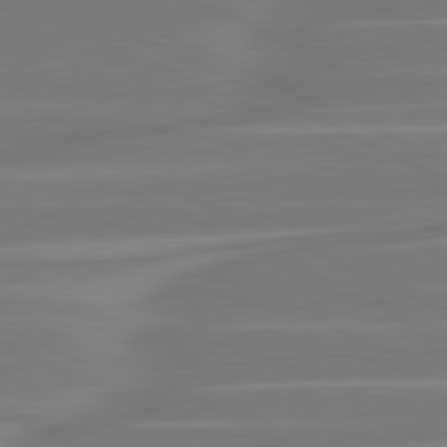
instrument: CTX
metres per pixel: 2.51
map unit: lApd
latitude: 81.1970
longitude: -130.4601
